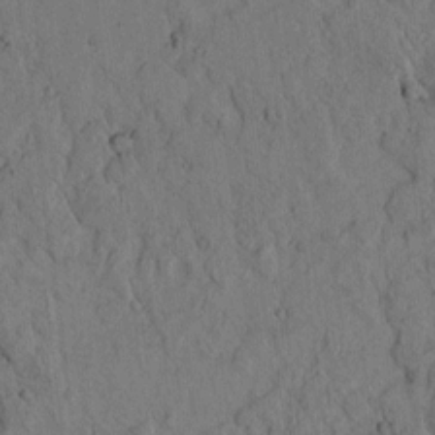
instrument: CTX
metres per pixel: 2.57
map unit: lAvf
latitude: 4.7246
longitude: 159.1809
